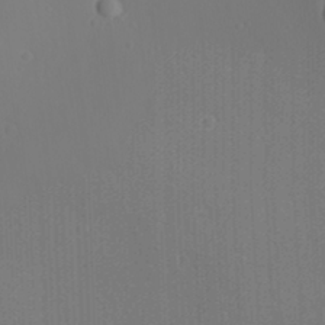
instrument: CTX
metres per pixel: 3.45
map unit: Ave
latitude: 23.6694
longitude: -136.4412
